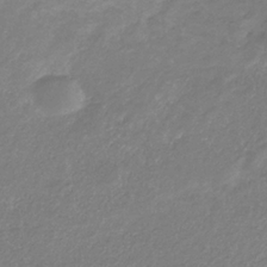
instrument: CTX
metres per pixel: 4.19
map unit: eHb
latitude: -31.1431
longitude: 66.9542
